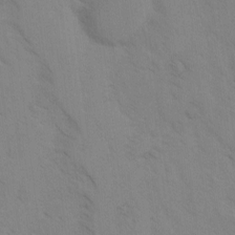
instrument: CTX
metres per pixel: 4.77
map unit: Ave
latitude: -1.1432
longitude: -111.6127
